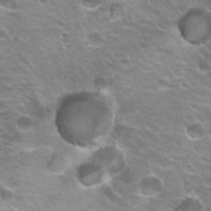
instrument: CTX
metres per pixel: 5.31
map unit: Hto
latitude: 22.7813
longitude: -32.5357
